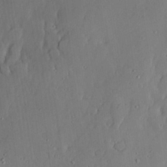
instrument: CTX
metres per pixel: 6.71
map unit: lAvf
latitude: 24.2900
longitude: -110.6869
